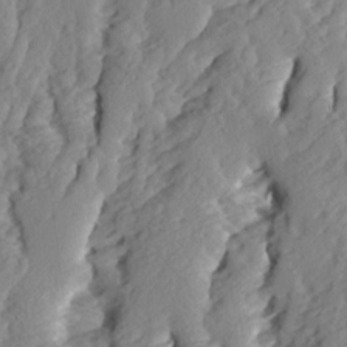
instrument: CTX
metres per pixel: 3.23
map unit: Ave
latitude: 14.1200
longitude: -135.2537
